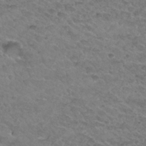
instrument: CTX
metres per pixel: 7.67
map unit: Hto
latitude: 32.1011
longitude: -48.4223
